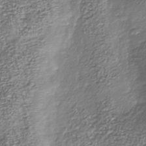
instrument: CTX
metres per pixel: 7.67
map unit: Nhu
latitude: -39.1809
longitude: -81.7261
